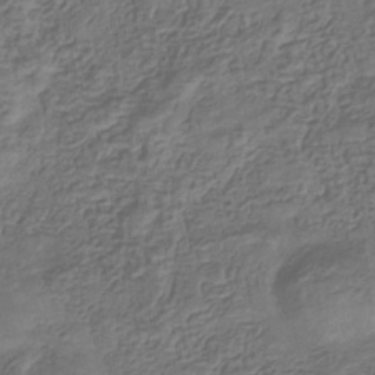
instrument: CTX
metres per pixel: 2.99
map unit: eHb
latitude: -34.7652
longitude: 79.8989
